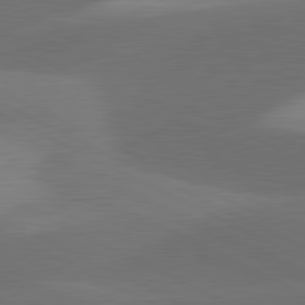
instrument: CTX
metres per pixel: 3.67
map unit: lApd
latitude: 81.3482
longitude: 127.3887
